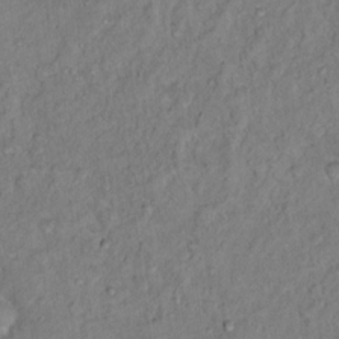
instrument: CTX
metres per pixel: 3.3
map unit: Hto
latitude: 13.6505
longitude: -37.4805
